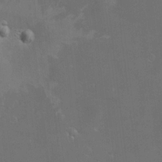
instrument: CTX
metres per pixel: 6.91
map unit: Hve
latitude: -11.4643
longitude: 174.5006
